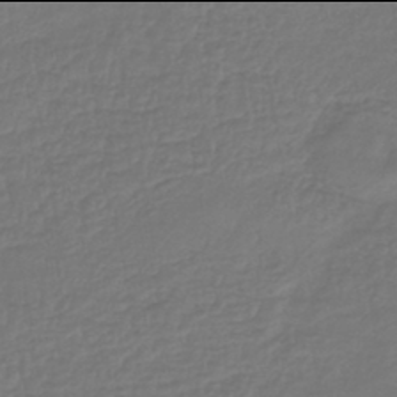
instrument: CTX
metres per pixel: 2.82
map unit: lHb
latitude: -42.0094
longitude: 65.7289
